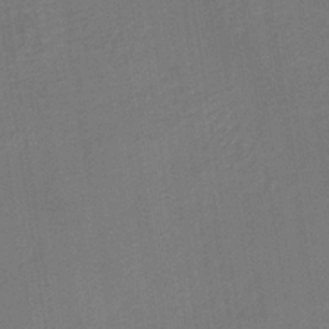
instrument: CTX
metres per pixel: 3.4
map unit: lHb
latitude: -34.6329
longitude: 64.1039
